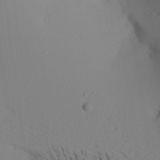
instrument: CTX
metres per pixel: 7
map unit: Aa
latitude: 20.8380
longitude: -145.5371
